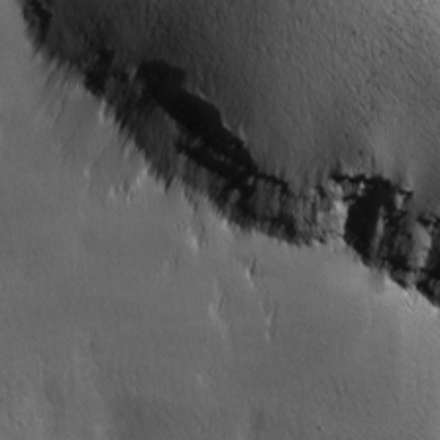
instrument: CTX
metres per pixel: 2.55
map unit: lAa
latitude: -6.5007
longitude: -121.7450
